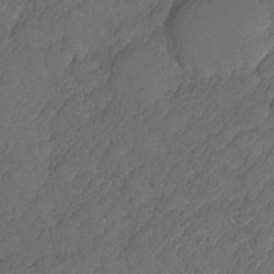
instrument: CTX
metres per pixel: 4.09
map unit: HNhu
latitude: -25.2943
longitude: 49.5399
